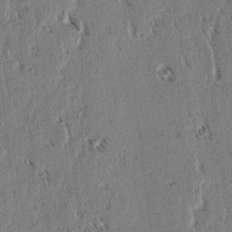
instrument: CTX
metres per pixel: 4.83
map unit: lAvf
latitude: 2.7057
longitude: -105.6883
